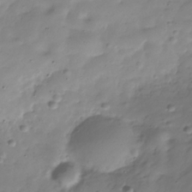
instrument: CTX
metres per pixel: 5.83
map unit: Hve
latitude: -30.4818
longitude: 90.9353
